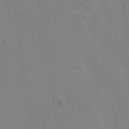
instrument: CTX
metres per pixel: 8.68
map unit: Ht
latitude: 2.4034
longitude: -23.3104
